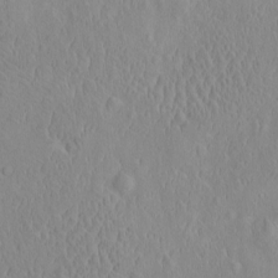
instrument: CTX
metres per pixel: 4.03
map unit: eHh
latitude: -2.5006
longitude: 19.2187
